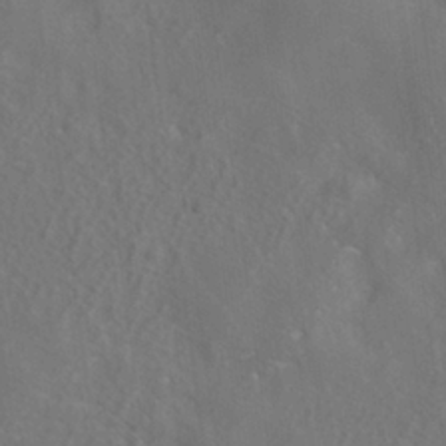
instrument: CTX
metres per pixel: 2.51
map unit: ANa
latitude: -36.4629
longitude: 95.3131
